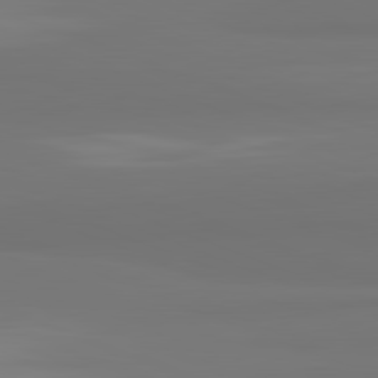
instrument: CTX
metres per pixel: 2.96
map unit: lApd
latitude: 82.1577
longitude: 159.7855
